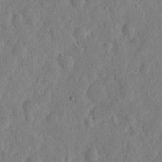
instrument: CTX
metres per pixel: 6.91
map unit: eHh
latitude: 5.7261
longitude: -71.8772
